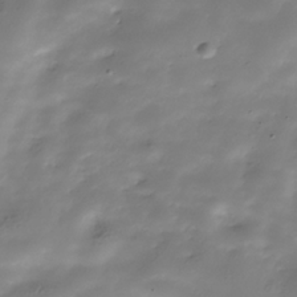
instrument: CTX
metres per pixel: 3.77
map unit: Hve
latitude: -30.9352
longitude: 90.1228
